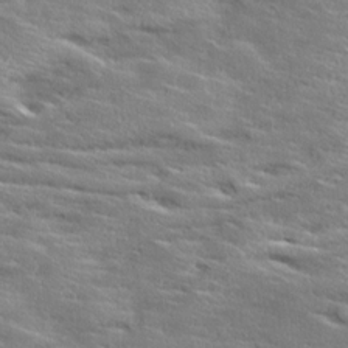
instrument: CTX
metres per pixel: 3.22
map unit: Ave
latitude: 18.8002
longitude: -136.1578
